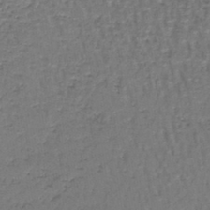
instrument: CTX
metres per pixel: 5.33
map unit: lHb
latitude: -43.4454
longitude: 58.3117
